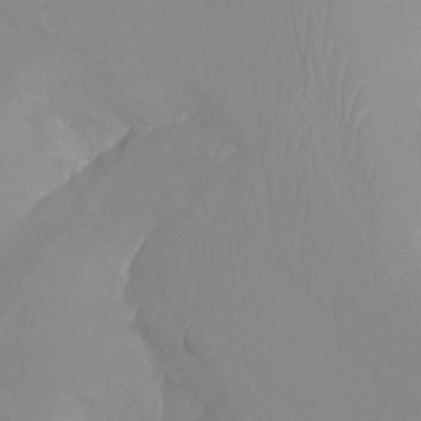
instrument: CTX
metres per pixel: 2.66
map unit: Aa
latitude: -13.5588
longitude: -59.4993
